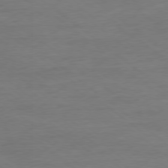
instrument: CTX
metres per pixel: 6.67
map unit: Ap
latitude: -78.8786
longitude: -89.4805
